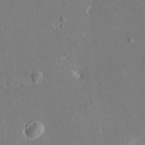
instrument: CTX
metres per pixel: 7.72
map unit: HNhu
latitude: 4.9703
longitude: 3.6721
